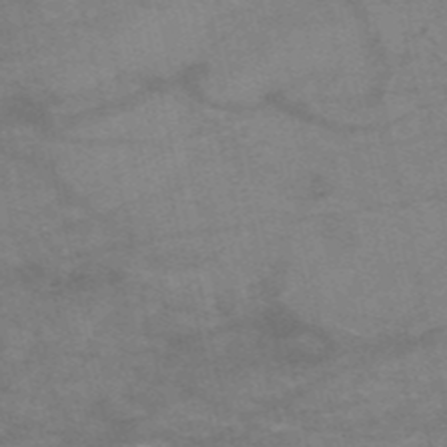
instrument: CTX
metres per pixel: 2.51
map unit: HNb
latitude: -54.3495
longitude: -43.7261
